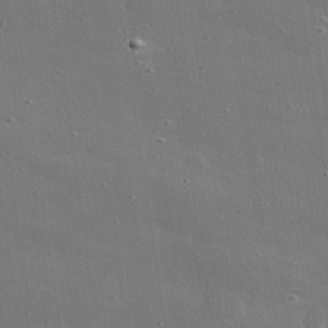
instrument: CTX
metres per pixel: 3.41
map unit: lHvf
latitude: 31.4049
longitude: -89.3671
